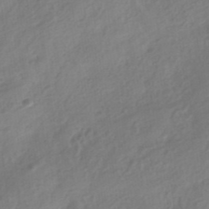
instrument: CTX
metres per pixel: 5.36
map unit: HNhu
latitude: -41.2376
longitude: 92.9353
